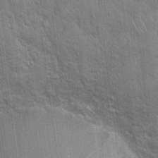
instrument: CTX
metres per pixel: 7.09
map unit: Hto
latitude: 18.5356
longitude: -52.2334
